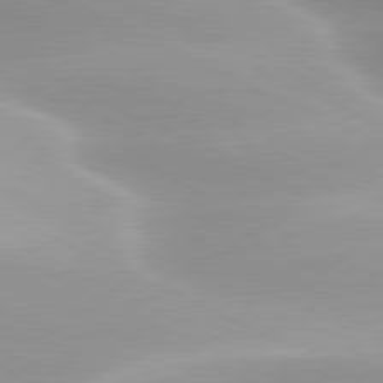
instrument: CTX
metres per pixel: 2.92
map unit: lApd
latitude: 79.9339
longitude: -120.8002
